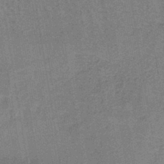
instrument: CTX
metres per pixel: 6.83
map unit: lHb
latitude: -40.6518
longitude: 57.4643
